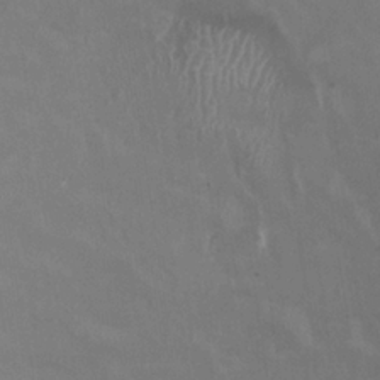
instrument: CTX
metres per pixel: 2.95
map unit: HNhu
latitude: 0.0822
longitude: -3.8205
